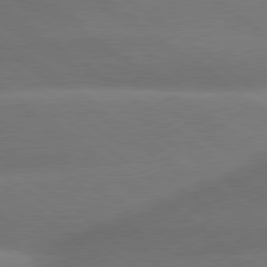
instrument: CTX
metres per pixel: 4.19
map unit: lApd
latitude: 79.7828
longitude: -167.3292
